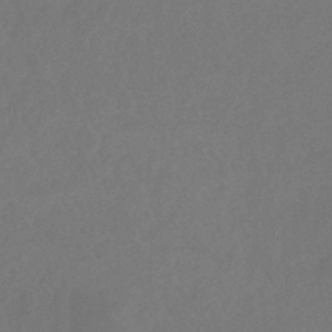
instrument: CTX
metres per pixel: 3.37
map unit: eHb
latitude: -35.6533
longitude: 78.6140
